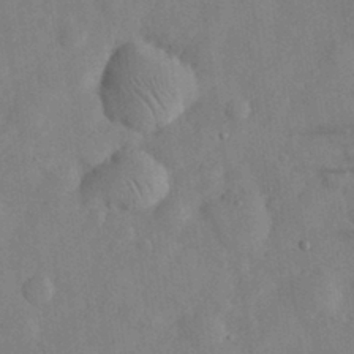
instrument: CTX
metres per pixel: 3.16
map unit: eHh
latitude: 30.9325
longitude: -71.3670
